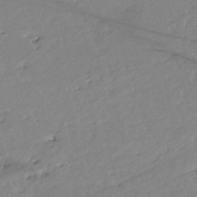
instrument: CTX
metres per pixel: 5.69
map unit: eHh
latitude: -51.9745
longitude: -24.3278
